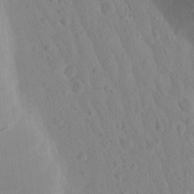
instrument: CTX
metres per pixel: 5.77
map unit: Htu
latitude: -0.0850
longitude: 173.6533
